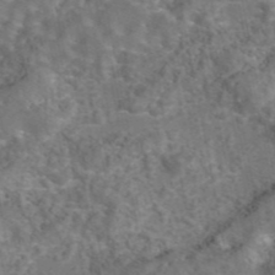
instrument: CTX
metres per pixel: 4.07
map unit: eAb
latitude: 43.7828
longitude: 108.1795
